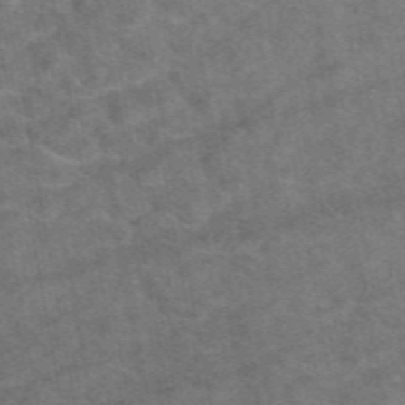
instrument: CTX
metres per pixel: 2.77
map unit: eAb
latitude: 48.7246
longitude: 113.1998
